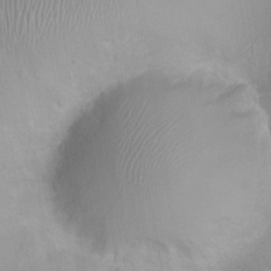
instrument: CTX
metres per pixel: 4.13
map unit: Nhu
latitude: 2.8191
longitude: -15.1970
